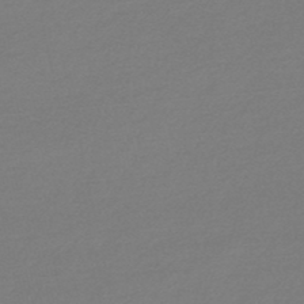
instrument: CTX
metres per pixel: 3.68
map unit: lHb
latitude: -47.6533
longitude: 60.6518
